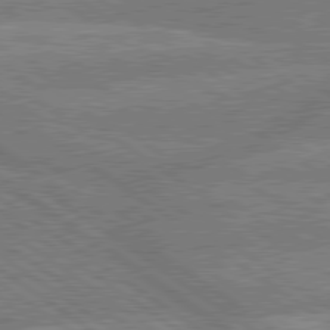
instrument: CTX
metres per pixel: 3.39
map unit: lApd
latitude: 79.6883
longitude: -161.0458
